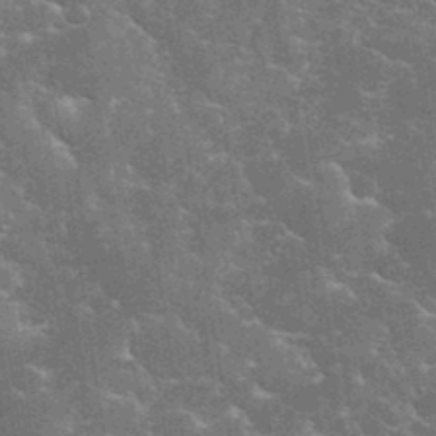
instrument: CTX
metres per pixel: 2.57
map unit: eHh
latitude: 35.0269
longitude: -65.5560
